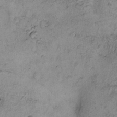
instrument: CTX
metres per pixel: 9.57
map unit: eHh
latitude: -0.8408
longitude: 16.8786
